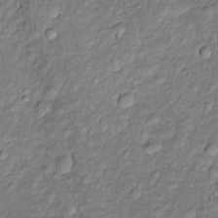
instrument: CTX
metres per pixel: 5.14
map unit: Htu
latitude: -6.3306
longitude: 157.8611
